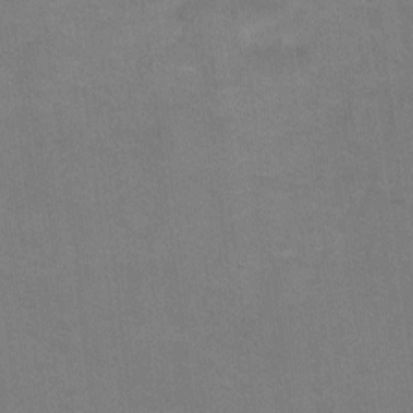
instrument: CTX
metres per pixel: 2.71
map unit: Ht
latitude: -0.7464
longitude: -33.3482
